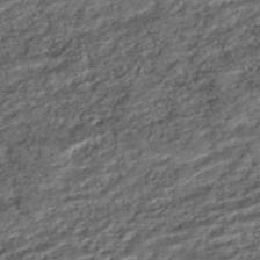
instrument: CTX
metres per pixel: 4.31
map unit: HNhu
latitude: -46.1039
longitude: 105.7855
